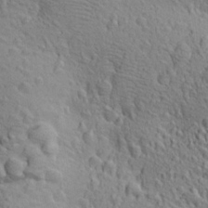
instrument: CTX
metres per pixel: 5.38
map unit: Aa
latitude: 23.2726
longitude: -143.9150
